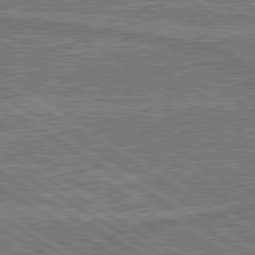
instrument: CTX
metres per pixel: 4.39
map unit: lApd
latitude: 79.9150
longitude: 169.1809
